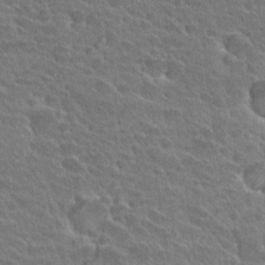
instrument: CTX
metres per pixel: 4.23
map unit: Hto
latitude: 29.0269
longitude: -38.7435
